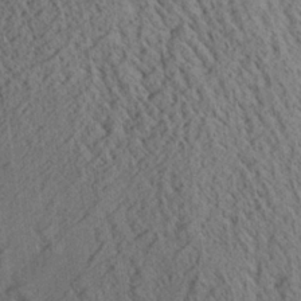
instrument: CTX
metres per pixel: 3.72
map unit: Aa
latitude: 25.6693
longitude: -134.4412
